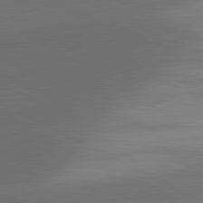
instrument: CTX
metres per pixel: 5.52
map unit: lApd
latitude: 81.2915
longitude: 132.4818
